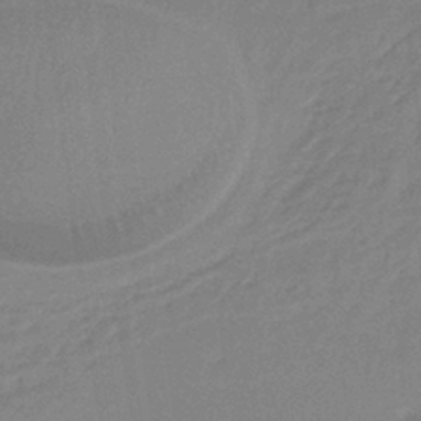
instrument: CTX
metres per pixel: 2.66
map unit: HNb
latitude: -36.2550
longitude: 57.8989
